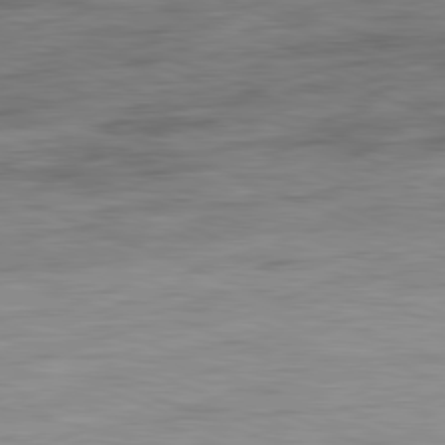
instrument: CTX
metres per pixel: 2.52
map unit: Ap
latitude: -81.8612
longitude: -83.6693
